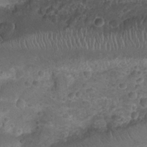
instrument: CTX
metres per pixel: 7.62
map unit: Nhu
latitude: 24.8757
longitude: -51.8772
